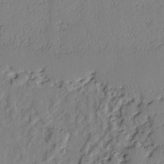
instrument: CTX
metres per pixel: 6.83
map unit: lAvf
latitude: -2.5195
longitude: -106.2145
